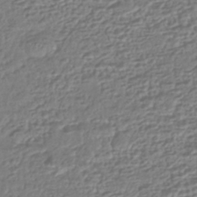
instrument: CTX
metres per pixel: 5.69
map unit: HNhu
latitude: -43.4643
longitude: 107.1242
